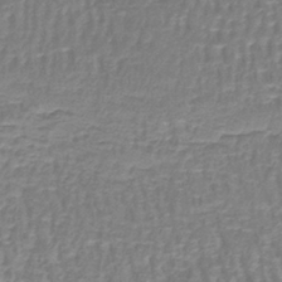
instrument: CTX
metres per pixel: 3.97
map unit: lHb
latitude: -41.4643
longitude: 59.0864
